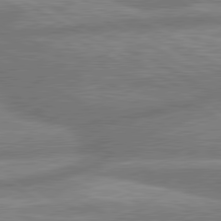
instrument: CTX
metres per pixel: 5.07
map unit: lApd
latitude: 80.4601
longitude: -166.0633
